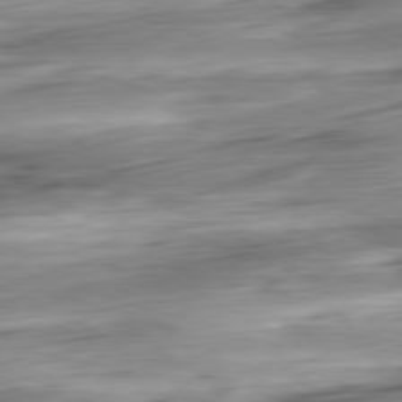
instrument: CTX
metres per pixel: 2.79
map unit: Ap
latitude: -81.0865
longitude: -67.3670
